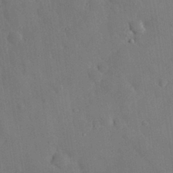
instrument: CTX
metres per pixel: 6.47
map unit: eHh
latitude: 30.9514
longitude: -78.4979
